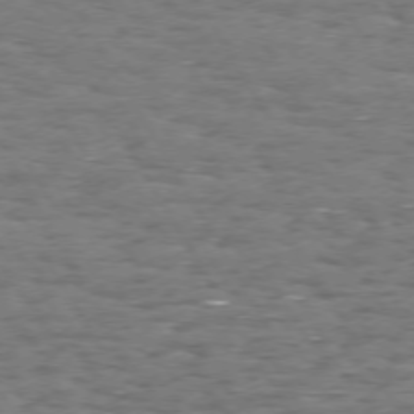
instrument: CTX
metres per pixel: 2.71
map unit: Hpe
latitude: 72.4601
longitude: -123.2348
